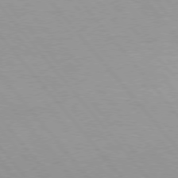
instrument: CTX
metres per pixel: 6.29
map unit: Hpe
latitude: 75.7450
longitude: -143.8772
